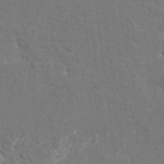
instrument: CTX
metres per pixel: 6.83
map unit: HNhu
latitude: 7.3104
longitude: -4.0444
